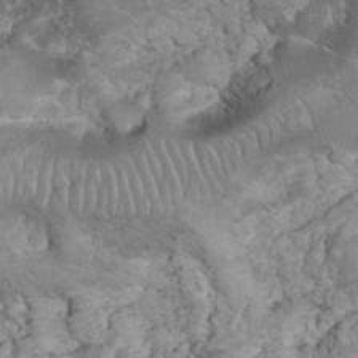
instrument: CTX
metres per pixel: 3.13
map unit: eHh
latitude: 32.5924
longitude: -64.5357
